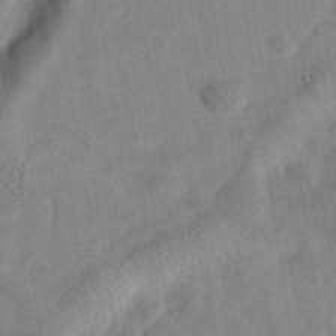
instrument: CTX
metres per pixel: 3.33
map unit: eAb
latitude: 34.5734
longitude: 108.5007
